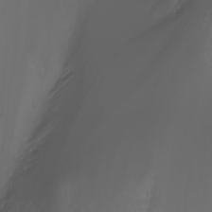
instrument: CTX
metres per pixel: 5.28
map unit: Nhu
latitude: -5.5777
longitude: -89.2537
